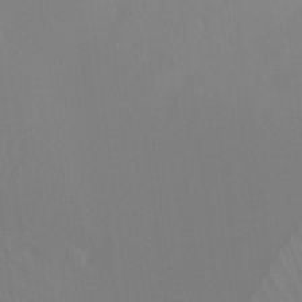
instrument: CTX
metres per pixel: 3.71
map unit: Htu
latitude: -15.6533
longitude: -47.6694
